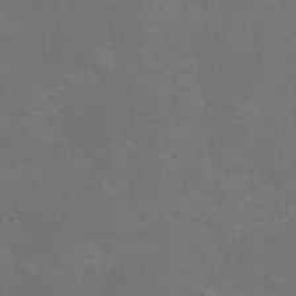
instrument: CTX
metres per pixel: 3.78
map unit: HNhu
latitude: 0.4034
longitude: -1.2537
